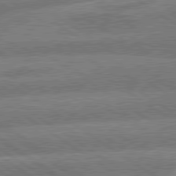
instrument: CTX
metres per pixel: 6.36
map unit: lApd
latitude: 79.8773
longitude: -161.3293
